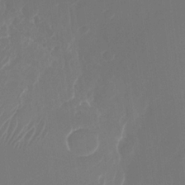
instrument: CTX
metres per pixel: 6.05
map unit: Nhu
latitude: -28.1039
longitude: -67.1592
